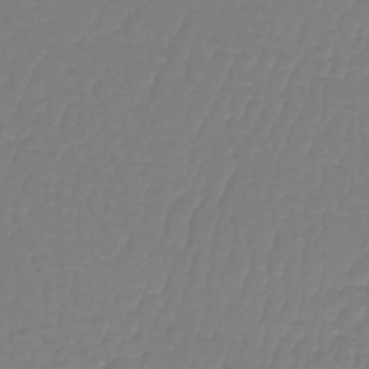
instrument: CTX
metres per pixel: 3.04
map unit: lHb
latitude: -42.0472
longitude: 67.5021
